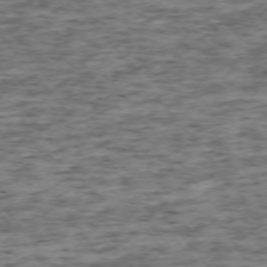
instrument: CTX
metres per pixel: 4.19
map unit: Ap
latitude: -73.6155
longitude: -73.3293
